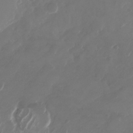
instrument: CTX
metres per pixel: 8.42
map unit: Nhu
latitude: -28.5952
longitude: -71.0458
